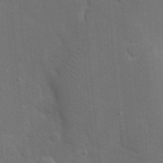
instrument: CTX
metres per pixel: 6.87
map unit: eHh
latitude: 19.4615
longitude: -64.3278
